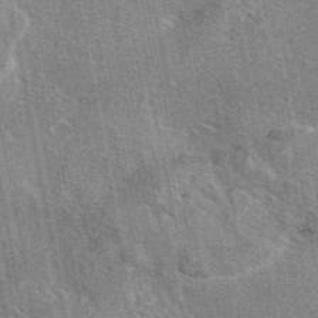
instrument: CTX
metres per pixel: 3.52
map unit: eAb
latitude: 45.5182
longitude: 110.7274
